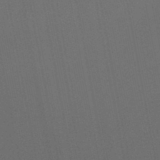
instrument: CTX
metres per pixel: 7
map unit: lHb
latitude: -47.3509
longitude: 70.8408
